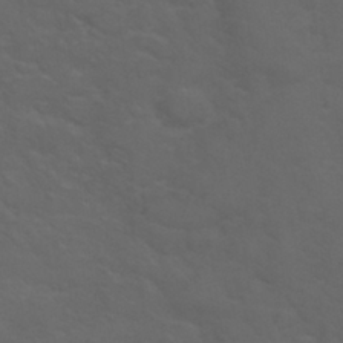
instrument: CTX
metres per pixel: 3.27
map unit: Nhu
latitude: 29.4615
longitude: -50.7057
